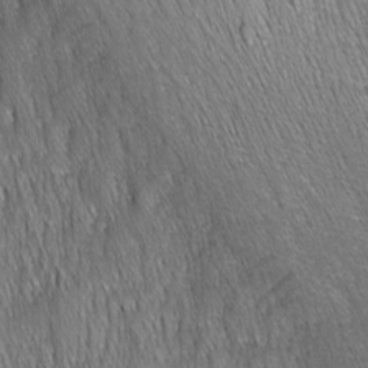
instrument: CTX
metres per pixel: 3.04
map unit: Nhu
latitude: -4.1605
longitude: -150.8758
